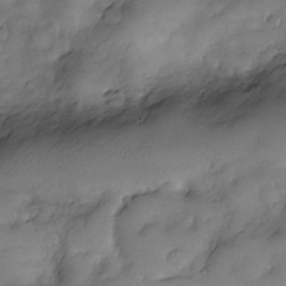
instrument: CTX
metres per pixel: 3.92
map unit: Nve
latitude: -26.3684
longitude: -148.8380
